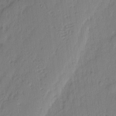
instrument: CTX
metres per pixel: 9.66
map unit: eHh
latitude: 3.3670
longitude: -77.1592
